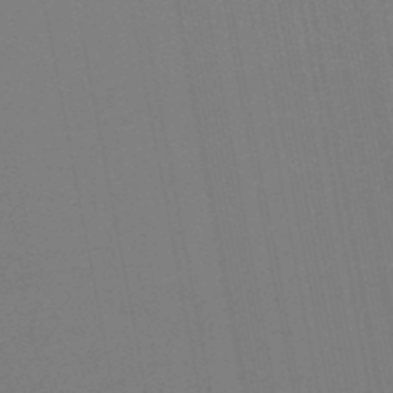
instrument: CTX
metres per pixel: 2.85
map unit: lHb
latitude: -47.5588
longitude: 68.4251
